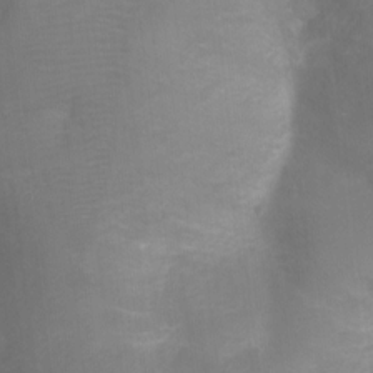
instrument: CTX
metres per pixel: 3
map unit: Ht
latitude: -3.7666
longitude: -28.5923
